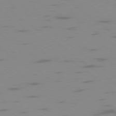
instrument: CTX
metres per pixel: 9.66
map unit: Ap
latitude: -78.1416
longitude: -65.5182
